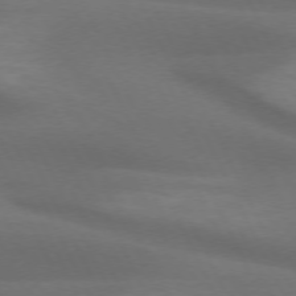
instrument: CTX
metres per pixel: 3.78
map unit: lApd
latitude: 72.8947
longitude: -49.1592
